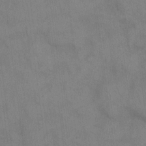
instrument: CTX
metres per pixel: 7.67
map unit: eHh
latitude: 14.6113
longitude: -62.7624
